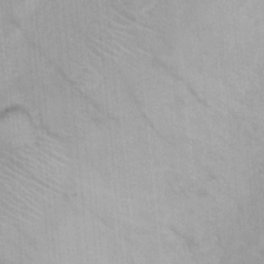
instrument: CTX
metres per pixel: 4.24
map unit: Nhu
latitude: 2.9513
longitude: -17.8772
